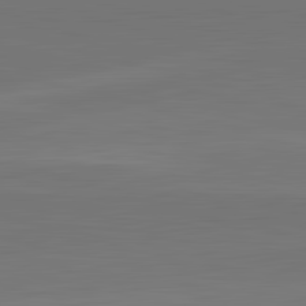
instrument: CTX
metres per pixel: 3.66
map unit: lApd
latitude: 83.6504
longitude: -132.9703
